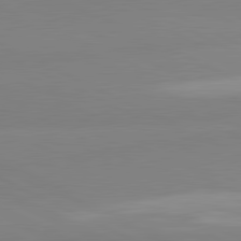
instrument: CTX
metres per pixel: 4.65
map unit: lApd
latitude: 81.7450
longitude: 179.9178
